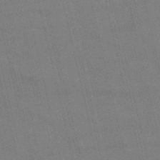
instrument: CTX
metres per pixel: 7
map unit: HNb
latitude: -52.8785
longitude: -40.7435
